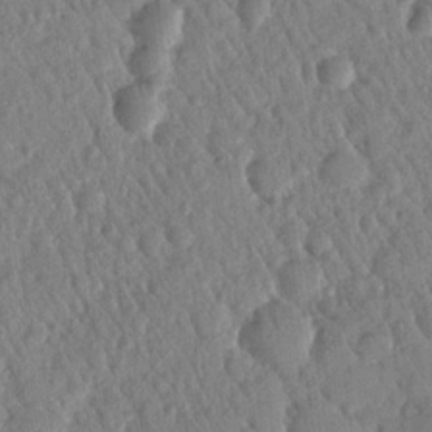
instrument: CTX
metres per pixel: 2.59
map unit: Nhu
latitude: 19.3292
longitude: -78.5924
